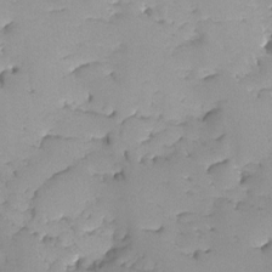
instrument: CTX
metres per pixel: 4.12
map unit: Ave
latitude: -9.1431
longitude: -117.1781
